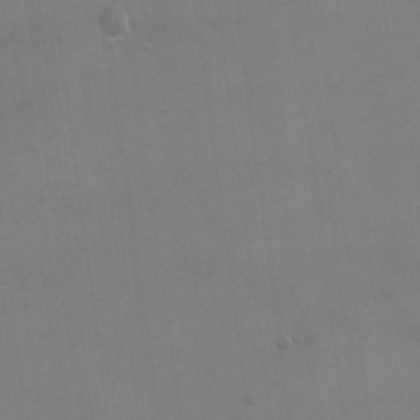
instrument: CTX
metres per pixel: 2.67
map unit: eHh
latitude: 18.0822
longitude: -66.1577
